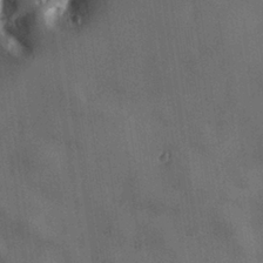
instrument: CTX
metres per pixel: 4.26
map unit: Hve
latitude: 28.6679
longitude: 145.2943
